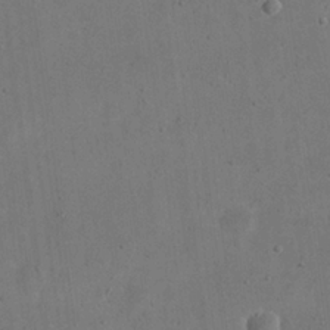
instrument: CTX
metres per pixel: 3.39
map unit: eHh
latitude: 23.3671
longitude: -66.9324
